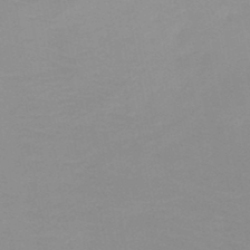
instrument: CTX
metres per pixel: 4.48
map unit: HNb
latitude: -48.0472
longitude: -46.5357
